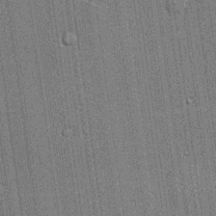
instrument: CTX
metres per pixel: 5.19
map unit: lHvf
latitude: 19.5938
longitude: 142.8219
